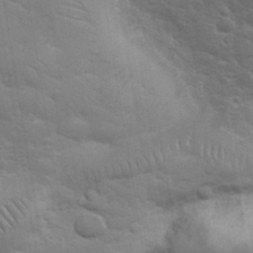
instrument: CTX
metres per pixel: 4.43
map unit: eHh
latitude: 36.1578
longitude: -66.2900
